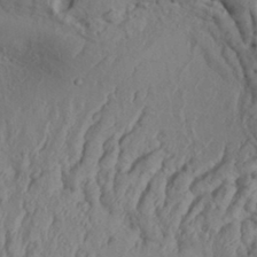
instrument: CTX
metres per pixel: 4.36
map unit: Aa
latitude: 33.6127
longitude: -136.3656
